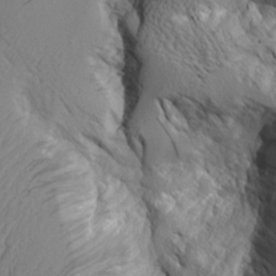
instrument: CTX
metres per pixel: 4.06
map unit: Aa
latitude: 8.1011
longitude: -129.1970
